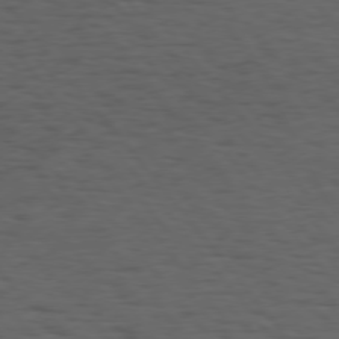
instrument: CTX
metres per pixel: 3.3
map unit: Hpe
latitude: 75.1592
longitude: -145.7827
